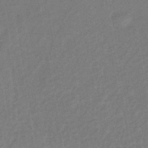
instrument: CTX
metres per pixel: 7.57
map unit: eHb
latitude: -42.9352
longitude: 84.2550
